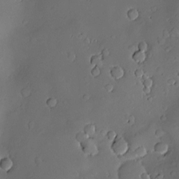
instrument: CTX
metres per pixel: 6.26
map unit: Hve
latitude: -10.0472
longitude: 174.8219
